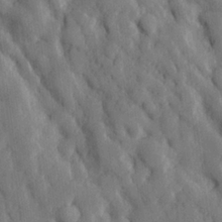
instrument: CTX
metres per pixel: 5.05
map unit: lHvf
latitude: 23.8583
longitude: 143.0675
